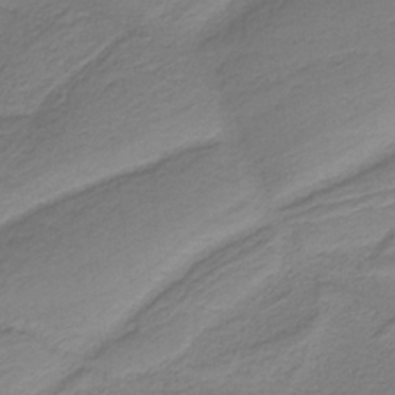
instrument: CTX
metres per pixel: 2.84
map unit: HNb
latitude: -37.8233
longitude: 53.4832
